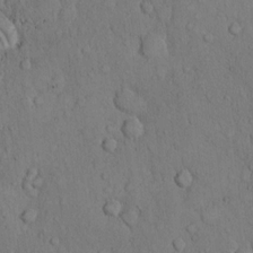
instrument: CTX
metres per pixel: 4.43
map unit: Hto
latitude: 10.6302
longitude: -60.7246
